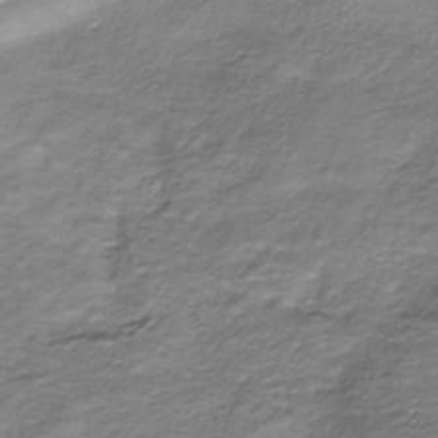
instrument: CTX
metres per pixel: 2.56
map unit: HNhu
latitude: -40.5196
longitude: 108.9542
